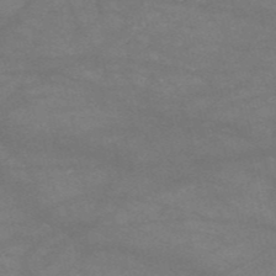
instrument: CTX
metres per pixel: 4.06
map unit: HNb
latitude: -53.5966
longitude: -41.2159
